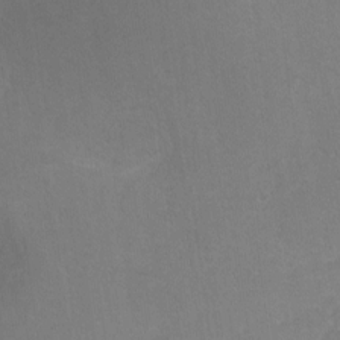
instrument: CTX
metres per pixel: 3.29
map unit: Hto
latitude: 4.5546
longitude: -31.9906
